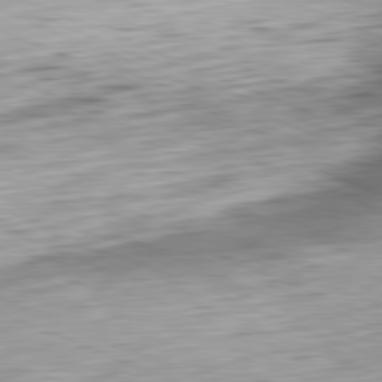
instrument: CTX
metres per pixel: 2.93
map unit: Ap
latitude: -81.7478
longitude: -70.5546
